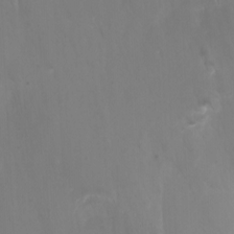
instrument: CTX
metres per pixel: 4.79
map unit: Nhu
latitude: -7.5399
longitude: -68.7246
